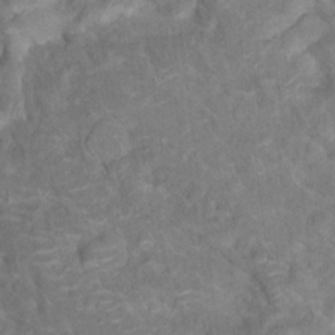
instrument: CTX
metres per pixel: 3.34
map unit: Hto
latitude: 17.3860
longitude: -40.4601
